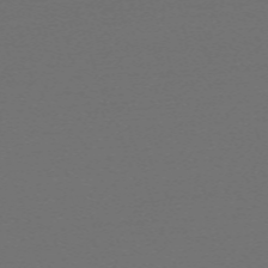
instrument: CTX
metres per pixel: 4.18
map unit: eHh
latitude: -63.8611
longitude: 52.8408
